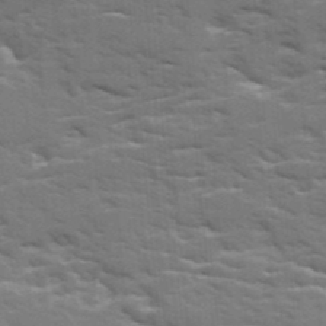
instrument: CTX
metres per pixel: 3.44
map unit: Ave
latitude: 17.5560
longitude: -129.6694
